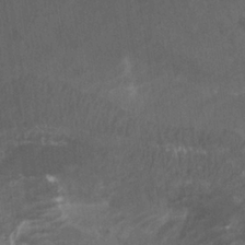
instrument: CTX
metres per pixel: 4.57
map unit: Ht
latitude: 2.3278
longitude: -19.6127
